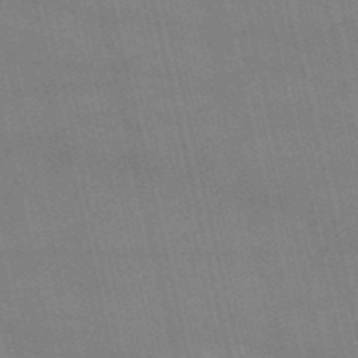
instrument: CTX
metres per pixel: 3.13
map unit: HNb
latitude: -53.1242
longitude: -40.9324
